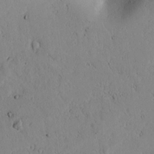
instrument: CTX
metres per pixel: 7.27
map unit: lAvf
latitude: 6.8947
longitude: 169.1620
